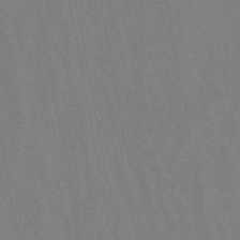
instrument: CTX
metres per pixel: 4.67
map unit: lHb
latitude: -48.8786
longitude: 73.6344
